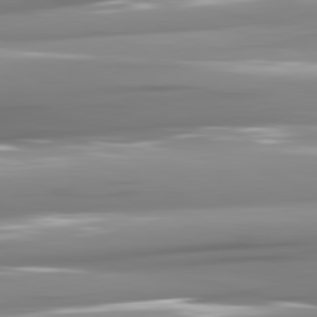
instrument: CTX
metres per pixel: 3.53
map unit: lApd
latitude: 81.6316
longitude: -141.3670
